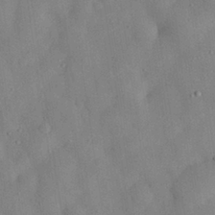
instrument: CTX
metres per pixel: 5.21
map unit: eHh
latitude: 29.9339
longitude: -72.3279
